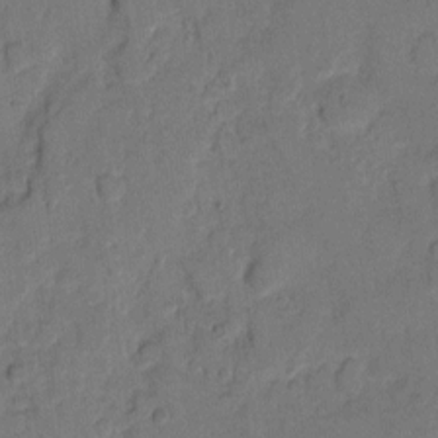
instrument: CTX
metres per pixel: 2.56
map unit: eHh
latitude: 9.0081
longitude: -64.3845
